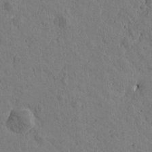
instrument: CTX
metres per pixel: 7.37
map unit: Htu
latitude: -0.5574
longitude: -175.6316
